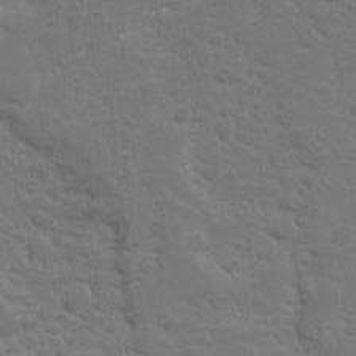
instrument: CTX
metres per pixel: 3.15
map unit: Ave
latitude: 10.3278
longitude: -104.1389
